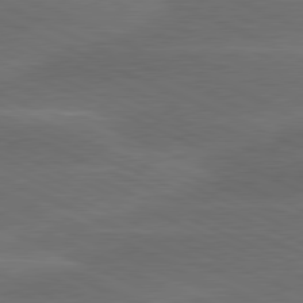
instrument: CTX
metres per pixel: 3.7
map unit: lApd
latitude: 80.3089
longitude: -83.6504
